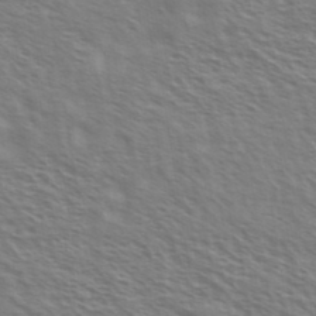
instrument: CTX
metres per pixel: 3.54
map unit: Ave
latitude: 37.3104
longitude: -110.9703
